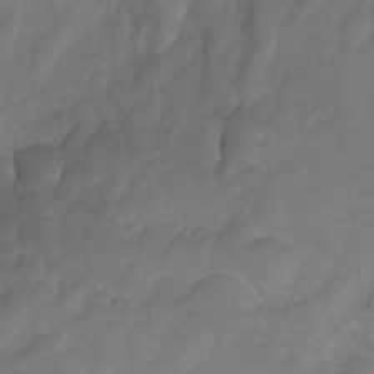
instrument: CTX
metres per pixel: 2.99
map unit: Hto
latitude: 4.5735
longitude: -32.5735
